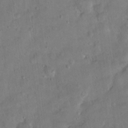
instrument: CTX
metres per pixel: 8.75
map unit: Hto
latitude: 12.4601
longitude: -36.6302
